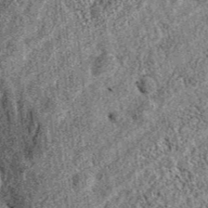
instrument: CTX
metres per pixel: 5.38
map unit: eAb
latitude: 37.5938
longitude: 110.1606
